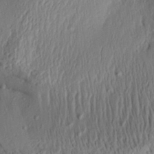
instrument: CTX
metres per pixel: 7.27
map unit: Aa
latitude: 31.6883
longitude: -134.1200
